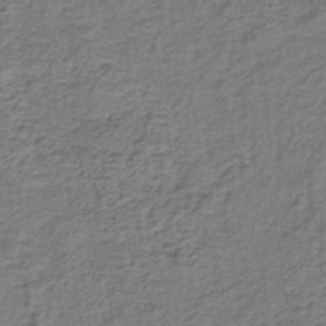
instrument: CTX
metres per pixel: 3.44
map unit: lHb
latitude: -40.6896
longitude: 62.2739
